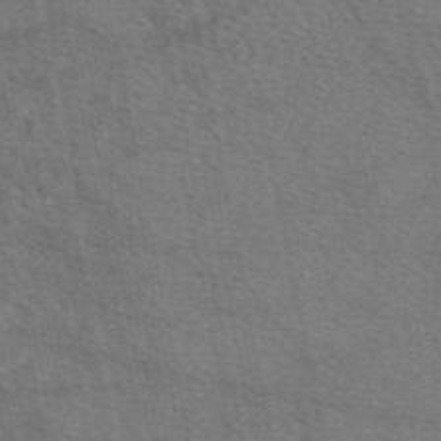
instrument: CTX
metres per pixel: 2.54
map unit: eAb
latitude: 49.2537
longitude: 113.9178
